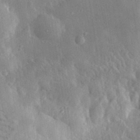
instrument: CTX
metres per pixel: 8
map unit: lHvf
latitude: 33.2159
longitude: -86.0633
